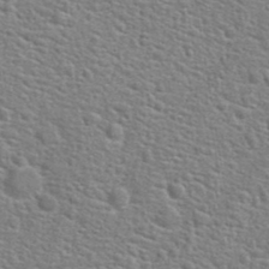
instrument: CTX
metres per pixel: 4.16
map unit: Hto
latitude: 24.1011
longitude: -48.4412
